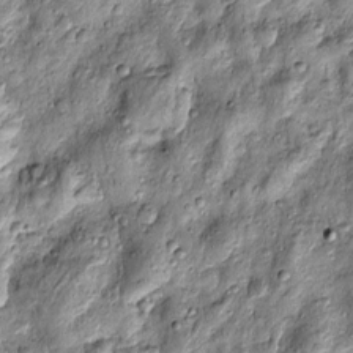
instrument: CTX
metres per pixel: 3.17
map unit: Htu
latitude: -4.3684
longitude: 159.2187
